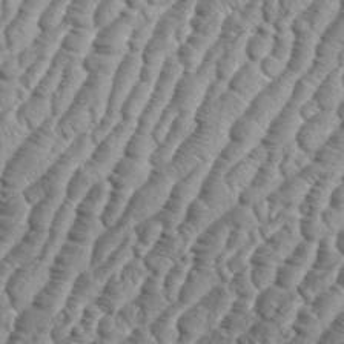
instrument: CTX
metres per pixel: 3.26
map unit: eHh
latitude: 36.7435
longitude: -136.9514
